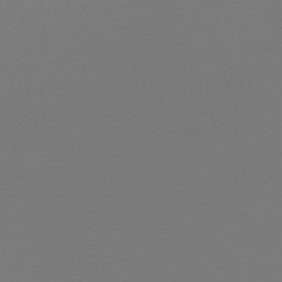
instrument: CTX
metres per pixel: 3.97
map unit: lHb
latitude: -46.4629
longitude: 66.0472
